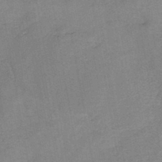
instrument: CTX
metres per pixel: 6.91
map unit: HNb
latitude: -46.2928
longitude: -37.7639
